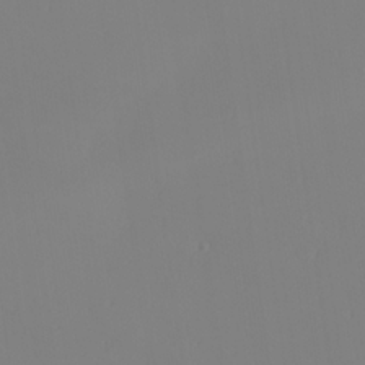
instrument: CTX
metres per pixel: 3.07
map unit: lAvf
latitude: 25.7638
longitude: -111.2537
